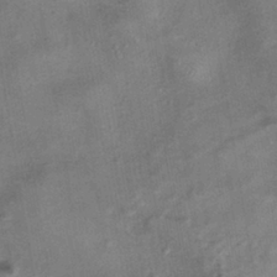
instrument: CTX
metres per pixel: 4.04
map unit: eHh
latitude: -40.8408
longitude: 120.0283
